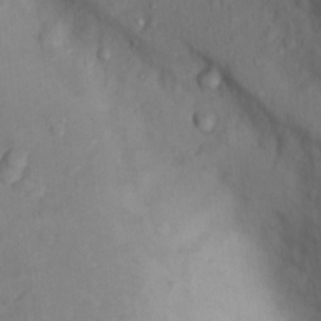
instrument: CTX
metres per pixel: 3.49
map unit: Nhu
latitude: 13.3671
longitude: -29.4993
